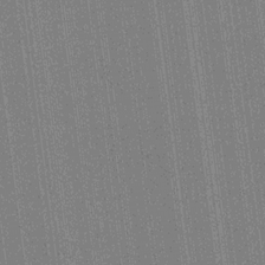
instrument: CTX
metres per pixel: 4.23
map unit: HNhu
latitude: 14.7625
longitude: 13.2754
